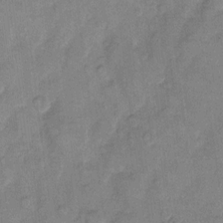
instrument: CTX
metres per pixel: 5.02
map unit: eHh
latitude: 11.1403
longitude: -65.4993
